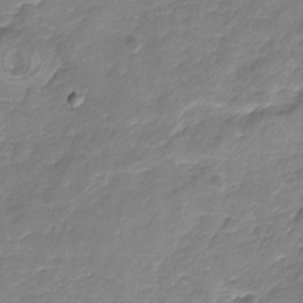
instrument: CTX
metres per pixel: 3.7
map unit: Nhu
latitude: -17.8990
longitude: -57.3103
